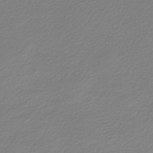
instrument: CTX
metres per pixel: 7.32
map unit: lHb
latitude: -46.7463
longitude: 59.8233
